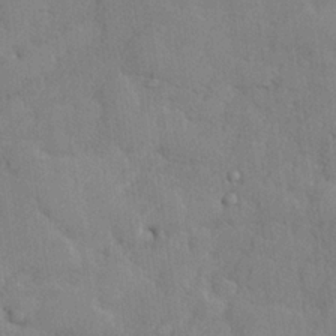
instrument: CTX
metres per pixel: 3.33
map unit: lHvf
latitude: 24.6301
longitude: 143.1809
